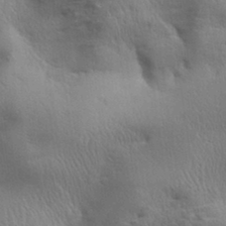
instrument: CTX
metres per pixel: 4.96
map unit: Aa
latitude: 32.8947
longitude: -140.9513
